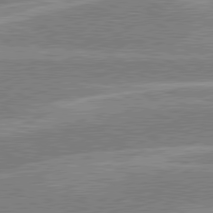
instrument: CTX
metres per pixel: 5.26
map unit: lApd
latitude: 80.1956
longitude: -130.6491
